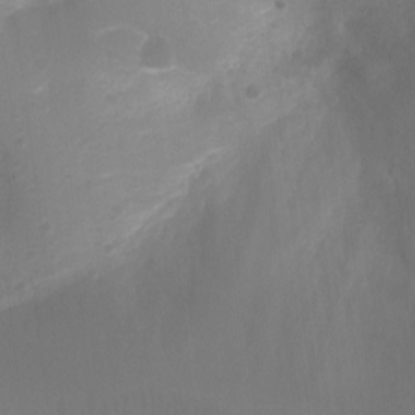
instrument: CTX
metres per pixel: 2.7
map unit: Ht
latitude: -3.0675
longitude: -28.7057
